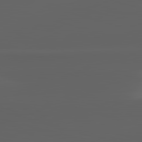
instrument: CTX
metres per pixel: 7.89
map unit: lApd
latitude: 82.8569
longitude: -134.8569
